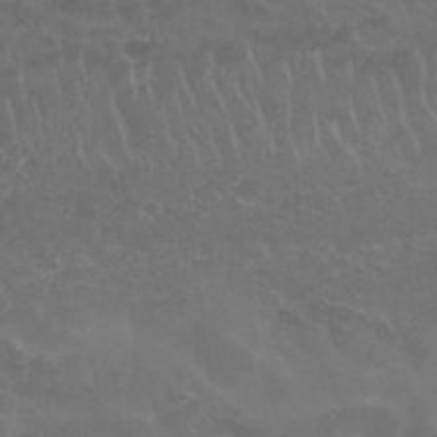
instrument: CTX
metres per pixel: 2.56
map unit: Nhu
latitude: 26.6113
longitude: -53.1970
